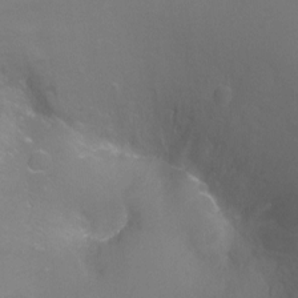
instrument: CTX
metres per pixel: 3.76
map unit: Ht
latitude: -6.9163
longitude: -32.6113
